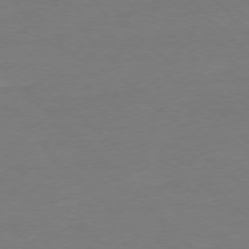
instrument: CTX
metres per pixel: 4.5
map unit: Ap
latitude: -76.7841
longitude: -79.9339
